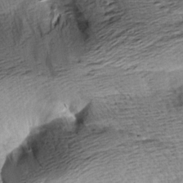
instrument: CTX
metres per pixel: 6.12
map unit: Aa
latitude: 8.7057
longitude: -141.7638
